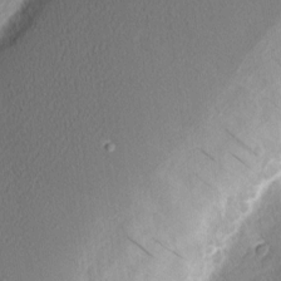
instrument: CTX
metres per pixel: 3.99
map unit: Nhu
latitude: 1.7827
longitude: -77.5371
